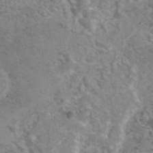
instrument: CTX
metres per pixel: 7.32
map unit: eAb
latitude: 44.2144
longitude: 108.1984
